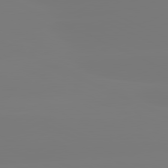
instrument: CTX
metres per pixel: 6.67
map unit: lApd
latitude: 81.2915
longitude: -149.1214
